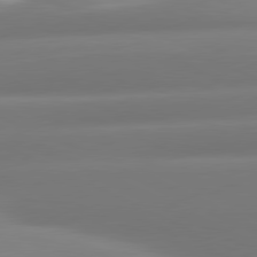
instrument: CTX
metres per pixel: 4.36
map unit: lApd
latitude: 80.5735
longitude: -160.1955
